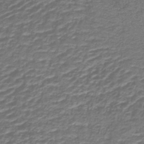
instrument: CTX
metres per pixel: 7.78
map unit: lHb
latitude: -40.0283
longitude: 54.7841
